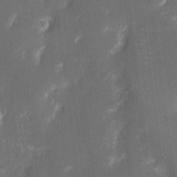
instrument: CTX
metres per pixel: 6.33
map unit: eHh
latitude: 5.1592
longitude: -69.5749
